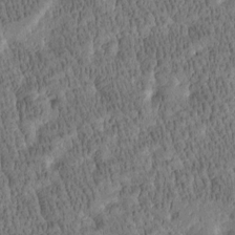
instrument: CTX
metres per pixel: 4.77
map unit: Htu
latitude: -4.0661
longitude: 175.2753
